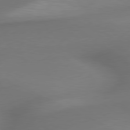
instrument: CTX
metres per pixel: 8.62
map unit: lApd
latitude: 79.8206
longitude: -173.4048
